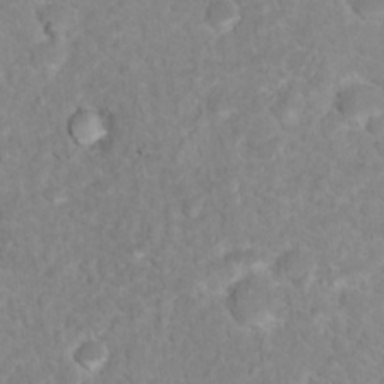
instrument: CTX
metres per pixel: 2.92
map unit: Nhu
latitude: 17.0458
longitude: -31.8206
